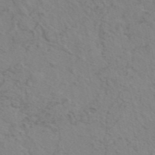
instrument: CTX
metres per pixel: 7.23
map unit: eAb
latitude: 45.2537
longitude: 112.8219
